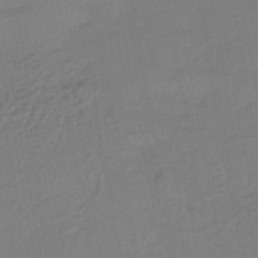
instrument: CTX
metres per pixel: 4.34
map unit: HNhu
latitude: -44.8030
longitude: 93.8800
